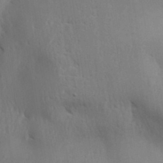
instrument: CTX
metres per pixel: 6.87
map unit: Aa
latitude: 32.4790
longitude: -140.6112
